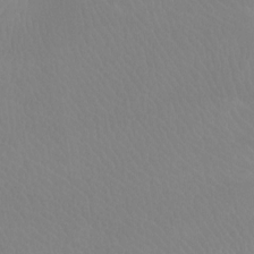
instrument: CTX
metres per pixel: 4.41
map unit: Ht
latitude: -8.1795
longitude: -33.6694
